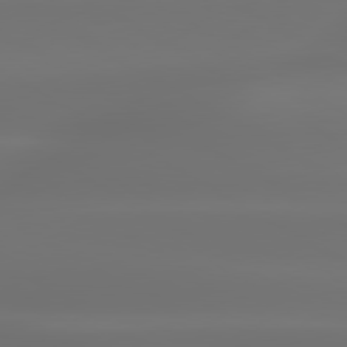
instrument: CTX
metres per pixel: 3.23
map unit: lApd
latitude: 79.9906
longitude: -138.5357
